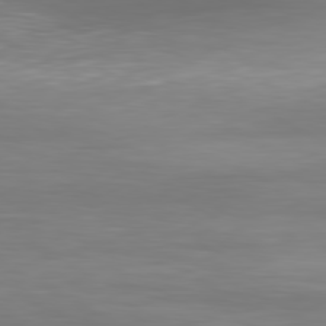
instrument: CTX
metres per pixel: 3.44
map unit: Ap
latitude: -80.9920
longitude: -59.7639
